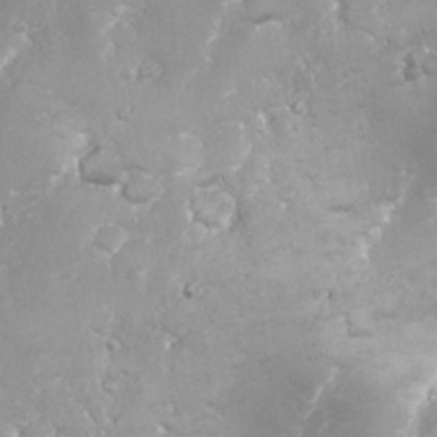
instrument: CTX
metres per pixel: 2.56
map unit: Nhu
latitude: 26.5168
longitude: -60.8947
